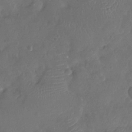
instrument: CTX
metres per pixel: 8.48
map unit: Nhu
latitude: -10.3306
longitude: -20.8002
